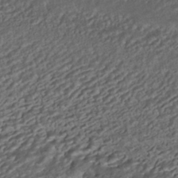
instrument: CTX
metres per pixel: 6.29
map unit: HNhu
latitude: -42.9541
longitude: 105.5399
